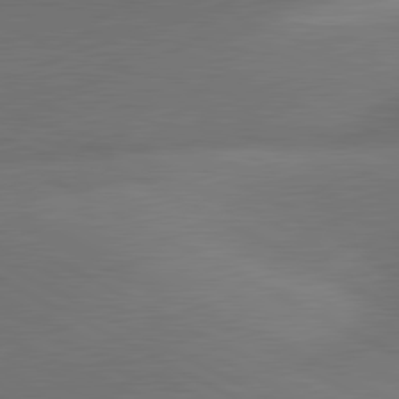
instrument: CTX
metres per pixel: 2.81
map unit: lApd
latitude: 81.1403
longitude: 129.8611
